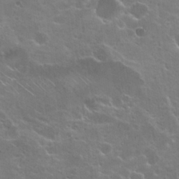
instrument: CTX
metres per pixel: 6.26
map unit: Hto
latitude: 22.1200
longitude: -40.2333
